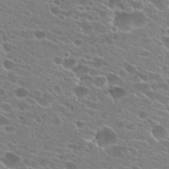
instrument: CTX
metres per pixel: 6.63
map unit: Hto
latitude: 24.5545
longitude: -42.8758
